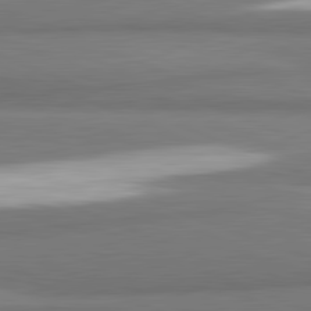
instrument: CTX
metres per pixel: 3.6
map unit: lApd
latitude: 81.9717
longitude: 173.9367
